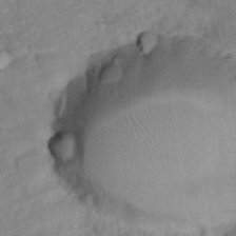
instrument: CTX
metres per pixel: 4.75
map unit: Hto
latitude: 16.9136
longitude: -35.7260
